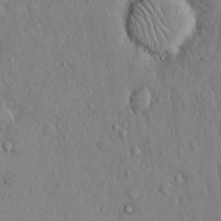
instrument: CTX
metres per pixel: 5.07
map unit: Hto
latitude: 13.0270
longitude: -58.1011
